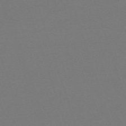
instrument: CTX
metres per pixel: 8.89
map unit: eHh
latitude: -63.2187
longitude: 52.0661
